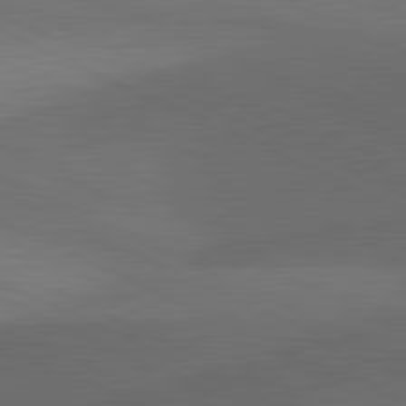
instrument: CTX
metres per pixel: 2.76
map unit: lApd
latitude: 81.5749
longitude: 126.6140
